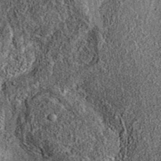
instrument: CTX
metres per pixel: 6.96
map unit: eAb
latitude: 36.3278
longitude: 109.4454
